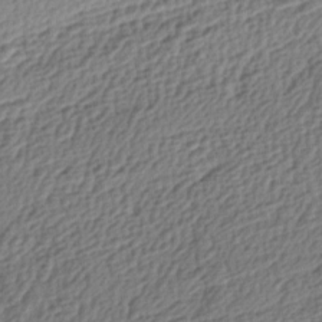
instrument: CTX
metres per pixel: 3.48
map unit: lAa
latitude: -4.1794
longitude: -122.5735
